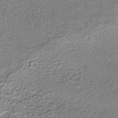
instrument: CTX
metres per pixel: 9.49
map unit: HNhu
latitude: -42.5384
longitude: 99.0486
